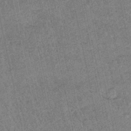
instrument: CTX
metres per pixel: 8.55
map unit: HNb
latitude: -35.5399
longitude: 55.9178
